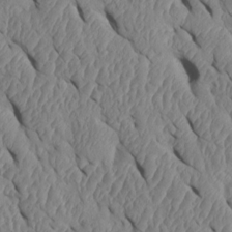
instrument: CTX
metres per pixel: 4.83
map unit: Htu
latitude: 1.6694
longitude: 148.4062
